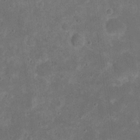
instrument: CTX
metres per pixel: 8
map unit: eHh
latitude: 19.9339
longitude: -63.4427
